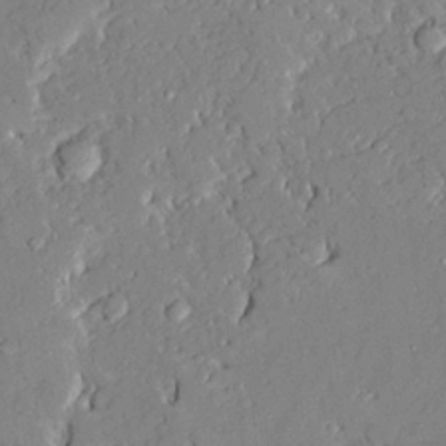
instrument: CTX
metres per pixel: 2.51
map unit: Ave
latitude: 22.2522
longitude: -128.6301
